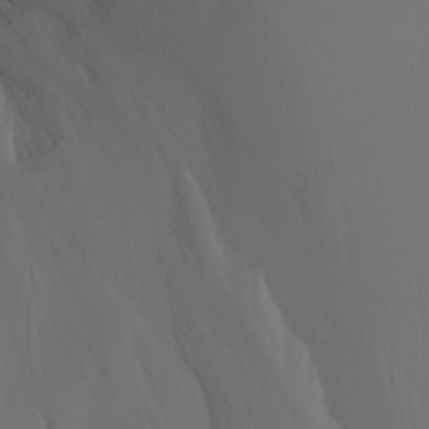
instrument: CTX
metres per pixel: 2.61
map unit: Ht
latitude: -9.1620
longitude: -46.0633
